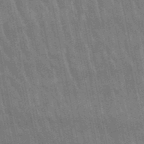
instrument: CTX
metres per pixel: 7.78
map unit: lHb
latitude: -48.7463
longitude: 73.7100
